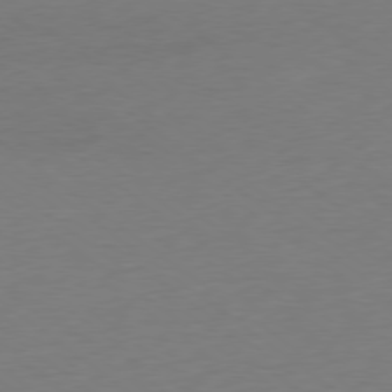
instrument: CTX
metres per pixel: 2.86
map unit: Ap
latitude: -78.9541
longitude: -68.6302
